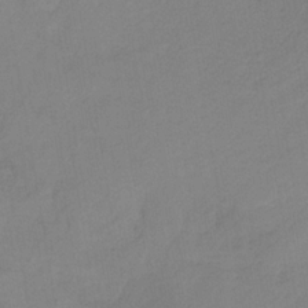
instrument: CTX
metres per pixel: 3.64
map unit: HNb
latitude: -31.4076
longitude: 61.9745
